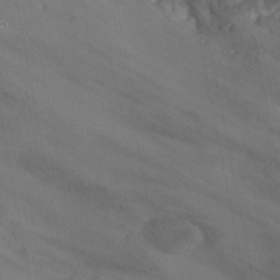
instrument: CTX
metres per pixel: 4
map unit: Nhu
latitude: -13.2943
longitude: -51.8772
